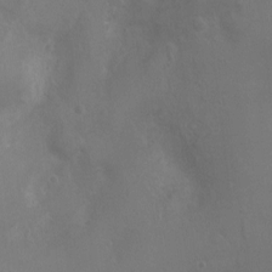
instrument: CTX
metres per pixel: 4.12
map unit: Ht
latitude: -4.3873
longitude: -17.9339
